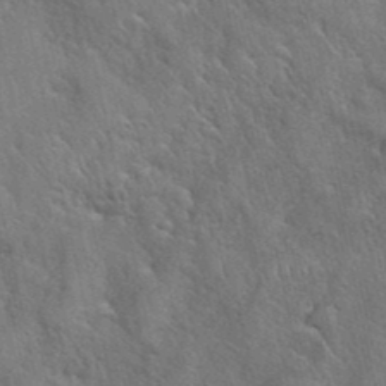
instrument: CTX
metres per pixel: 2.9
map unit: eHh
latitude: 39.9717
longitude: -56.4601
